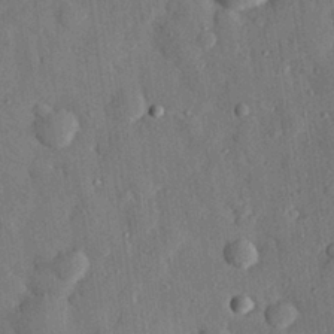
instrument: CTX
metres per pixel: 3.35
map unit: eHh
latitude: 27.9339
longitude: -78.0633
